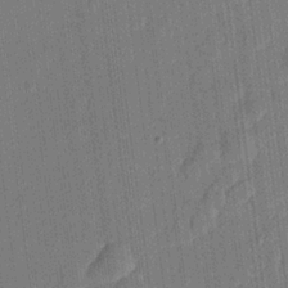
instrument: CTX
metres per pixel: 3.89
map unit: lHvf
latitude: 22.1200
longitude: 144.6896
